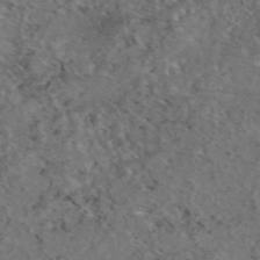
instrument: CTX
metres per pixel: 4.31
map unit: eAb
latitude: 45.7260
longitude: 113.7100
